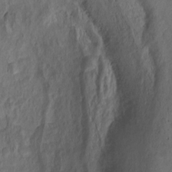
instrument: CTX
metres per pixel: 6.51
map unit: Ht
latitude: 0.0255
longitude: -34.6868
